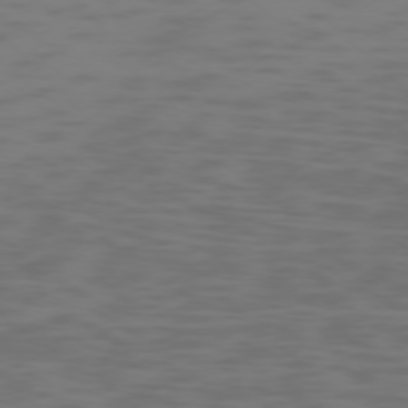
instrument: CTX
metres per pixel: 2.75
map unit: Ap
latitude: -77.3132
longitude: -67.8205
